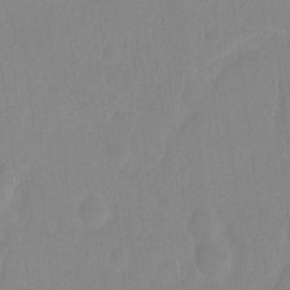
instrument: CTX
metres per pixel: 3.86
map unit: Hto
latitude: -7.0864
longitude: -38.1389
